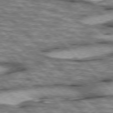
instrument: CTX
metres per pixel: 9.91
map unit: lApd
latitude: 76.1766
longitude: -50.0633
